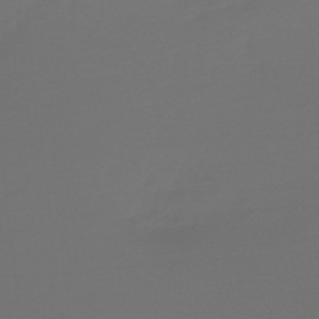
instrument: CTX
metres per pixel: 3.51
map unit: lHb
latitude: -47.6155
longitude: 65.7289
